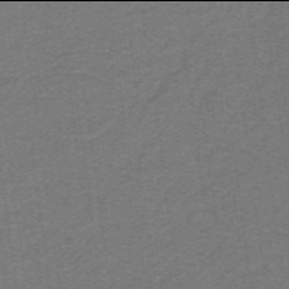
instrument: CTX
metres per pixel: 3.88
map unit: lHb
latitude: -42.0094
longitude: 54.1039
